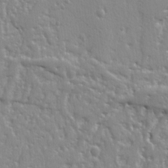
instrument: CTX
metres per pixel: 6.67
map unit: Ht
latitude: 9.3293
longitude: -77.3859
